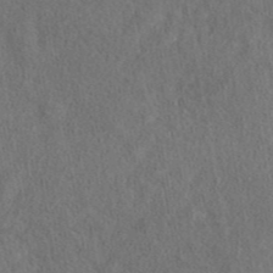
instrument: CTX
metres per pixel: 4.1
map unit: eAb
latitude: 43.9150
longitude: 109.1242
